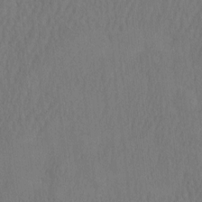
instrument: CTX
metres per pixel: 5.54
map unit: eHh
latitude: -2.7085
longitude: 16.3685
